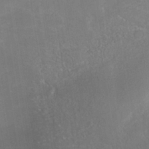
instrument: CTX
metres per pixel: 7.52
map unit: Nhe
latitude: -38.2929
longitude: -119.1781
